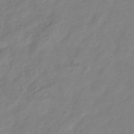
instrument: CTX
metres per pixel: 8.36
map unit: Hve
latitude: -35.2754
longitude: 89.0486
